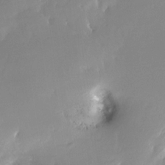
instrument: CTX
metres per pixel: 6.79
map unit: Nhe
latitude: -28.0472
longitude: -110.7246
